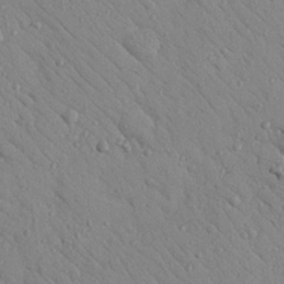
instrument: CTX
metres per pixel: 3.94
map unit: Nhu
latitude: 23.2726
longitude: -75.2159
